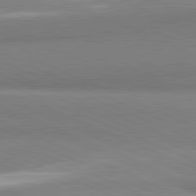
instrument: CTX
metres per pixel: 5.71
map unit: lApd
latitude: 81.9339
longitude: 161.4643
